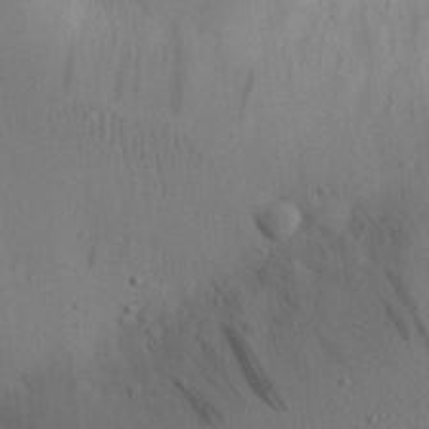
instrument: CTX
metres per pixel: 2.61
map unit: eHh
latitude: 25.9528
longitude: -75.5182
